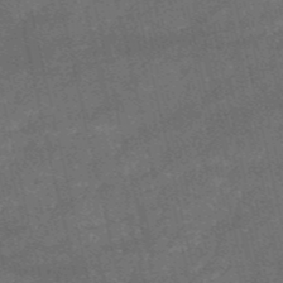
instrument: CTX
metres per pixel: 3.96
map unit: HNb
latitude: -52.3495
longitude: -40.6301
